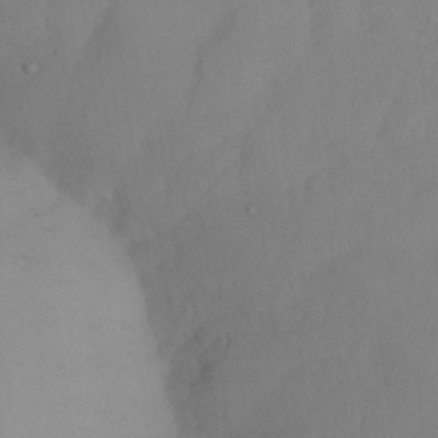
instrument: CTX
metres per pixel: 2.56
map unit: HNhu
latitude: -23.7856
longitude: 49.8234
